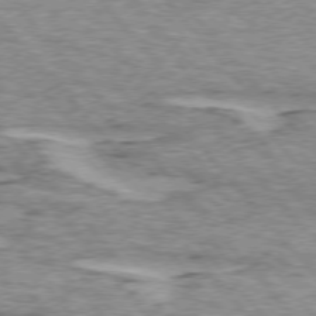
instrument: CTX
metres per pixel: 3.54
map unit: lApd
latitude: 75.4615
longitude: -77.4804
